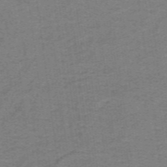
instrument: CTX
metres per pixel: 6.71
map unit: lHb
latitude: -41.6911
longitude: 54.1984
